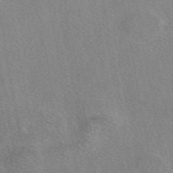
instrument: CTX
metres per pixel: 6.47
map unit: eAb
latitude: 48.3467
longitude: 113.2754
